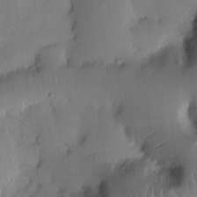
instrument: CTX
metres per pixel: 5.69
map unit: Nhu
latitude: 14.7625
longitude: -78.4790
